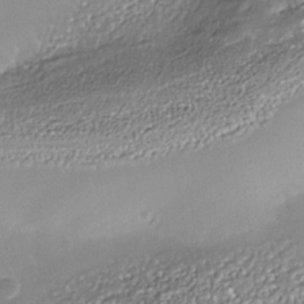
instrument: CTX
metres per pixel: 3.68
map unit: Nhe
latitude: -36.0850
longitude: -92.1011
